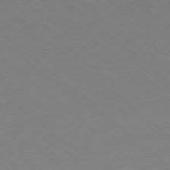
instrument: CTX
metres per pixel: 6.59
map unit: Ap
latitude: -78.2172
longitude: -83.9150
